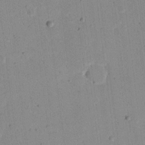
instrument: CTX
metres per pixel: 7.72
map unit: Nhu
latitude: 18.2900
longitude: -74.3845
